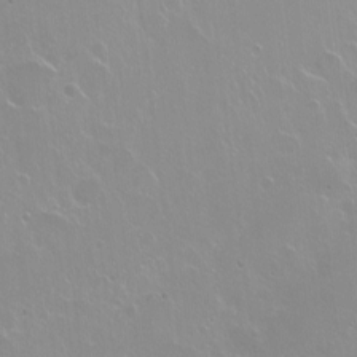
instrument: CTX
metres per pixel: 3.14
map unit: Nhu
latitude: -7.7288
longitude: -43.7639
